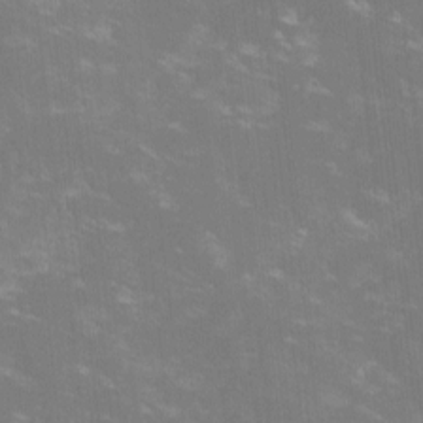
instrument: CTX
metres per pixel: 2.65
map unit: lHvf
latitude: -14.0094
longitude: -100.8569
